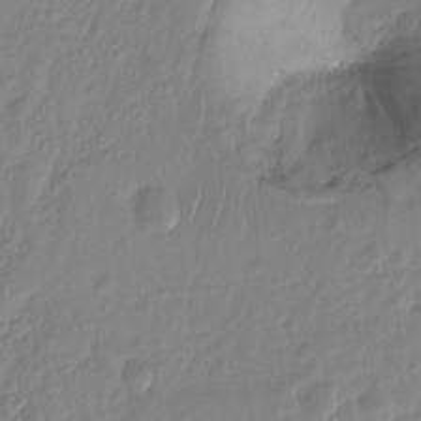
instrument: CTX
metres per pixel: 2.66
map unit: Hto
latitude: -8.6518
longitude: -43.7072
